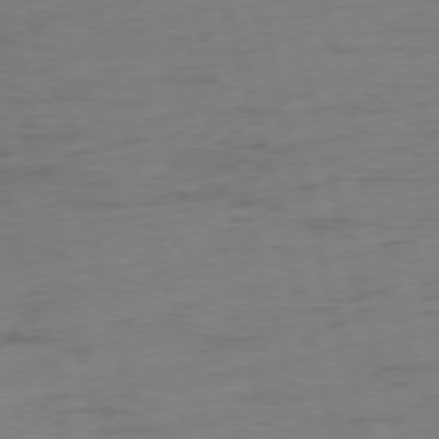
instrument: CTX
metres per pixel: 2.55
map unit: Ap
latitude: -75.7856
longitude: -73.8584
